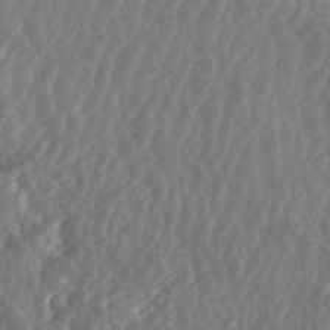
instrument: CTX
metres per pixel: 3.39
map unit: ANa
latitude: 46.3279
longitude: 29.2943
